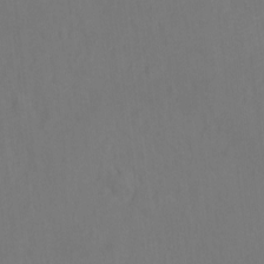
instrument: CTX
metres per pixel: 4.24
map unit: Hto
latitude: -0.1795
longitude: -33.8772
